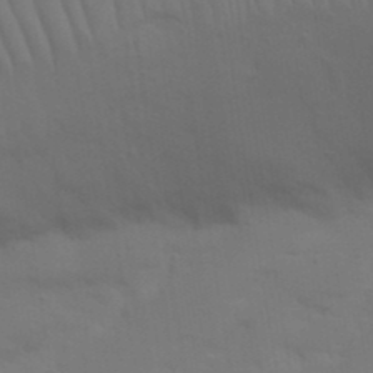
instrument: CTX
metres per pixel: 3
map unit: Nhu
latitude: 21.6883
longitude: -73.2537
